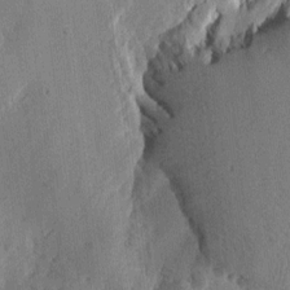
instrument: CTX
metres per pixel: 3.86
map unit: Htu
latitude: -1.6155
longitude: -176.4979
